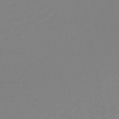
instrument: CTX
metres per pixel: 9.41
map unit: lHb
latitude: -41.5210
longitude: 63.6344
